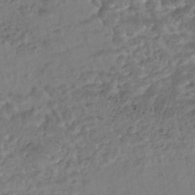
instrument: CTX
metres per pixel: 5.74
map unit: Nhe
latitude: -47.6533
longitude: -173.1970
